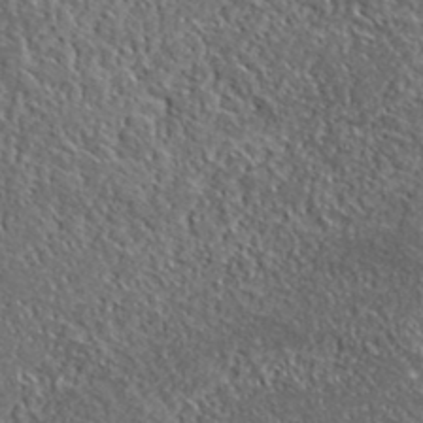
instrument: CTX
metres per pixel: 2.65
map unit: lHvf
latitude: 38.8191
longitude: -87.6505
